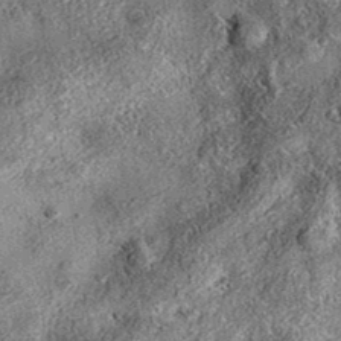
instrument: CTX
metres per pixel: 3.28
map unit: eAb
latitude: 36.0444
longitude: 107.2187
